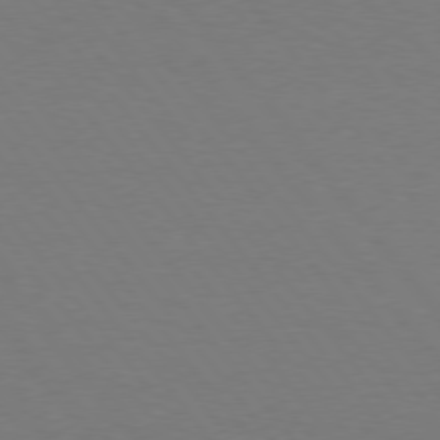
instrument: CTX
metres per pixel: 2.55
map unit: Hpe
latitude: 75.6505
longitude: -144.4601
